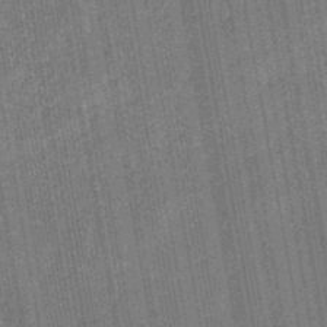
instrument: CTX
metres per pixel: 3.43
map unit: eHb
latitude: -29.9178
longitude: 70.3684
